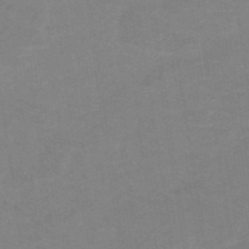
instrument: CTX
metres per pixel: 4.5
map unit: HNb
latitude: -54.3117
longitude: -49.0647
